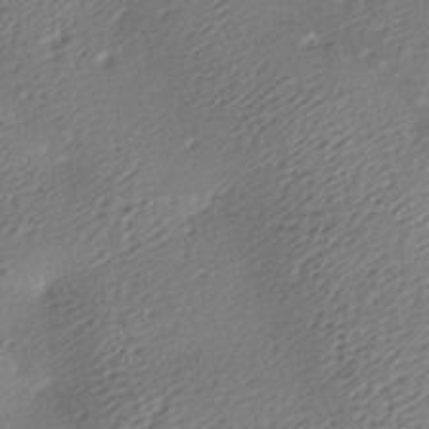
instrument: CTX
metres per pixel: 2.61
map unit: lAa
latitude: -9.3132
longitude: -127.0459
